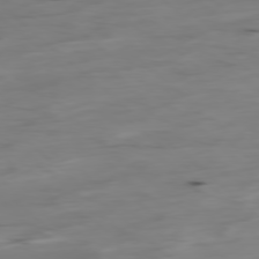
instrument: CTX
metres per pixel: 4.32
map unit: Hpe
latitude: -78.7652
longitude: -20.4034
